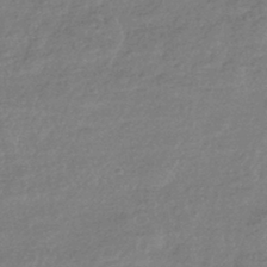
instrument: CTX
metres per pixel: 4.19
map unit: HNhu
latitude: -42.7085
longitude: 93.3321
